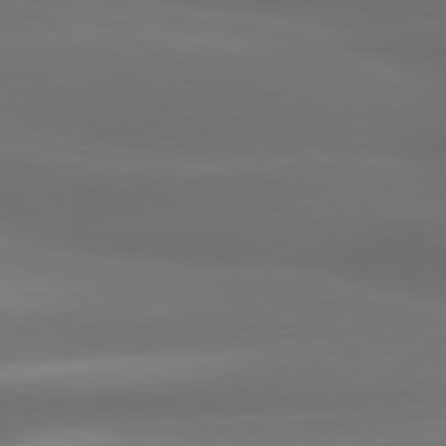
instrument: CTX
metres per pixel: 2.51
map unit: lApd
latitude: 80.1956
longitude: -145.4237
